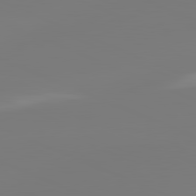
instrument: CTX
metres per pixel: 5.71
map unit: lApd
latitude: 81.7072
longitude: -158.7624
